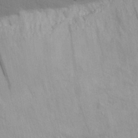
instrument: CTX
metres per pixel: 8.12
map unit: eHh
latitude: 28.4412
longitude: -75.0836
